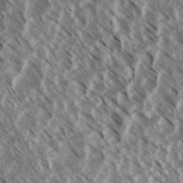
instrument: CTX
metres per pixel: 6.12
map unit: eHh
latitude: 34.8569
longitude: -139.6316
